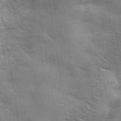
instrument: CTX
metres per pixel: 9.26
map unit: lHvf
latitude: 36.5357
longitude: -92.1200
